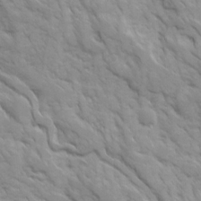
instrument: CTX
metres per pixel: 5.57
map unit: Ave
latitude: 16.4979
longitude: -131.6505
